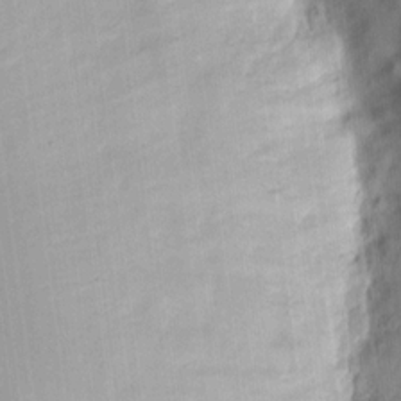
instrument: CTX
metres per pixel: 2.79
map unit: eHh
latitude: 13.7828
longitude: -70.8947
